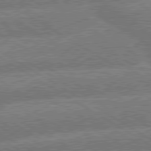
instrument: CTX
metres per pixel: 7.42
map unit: lApd
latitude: 79.7828
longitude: -162.8191
